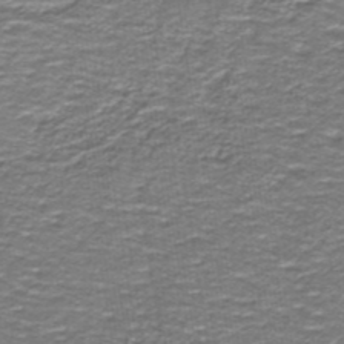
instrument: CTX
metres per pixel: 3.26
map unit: lHb
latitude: -40.6707
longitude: 55.9367
